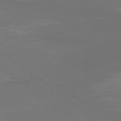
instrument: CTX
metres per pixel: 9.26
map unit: Ap
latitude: -78.5384
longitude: -97.5182
